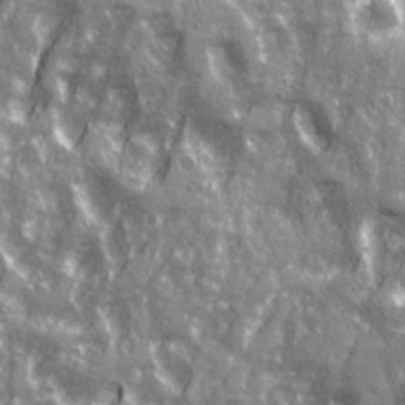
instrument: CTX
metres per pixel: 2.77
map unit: Ave
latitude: 21.1970
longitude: -132.9136
